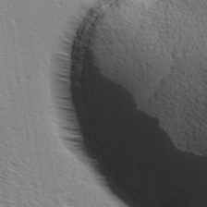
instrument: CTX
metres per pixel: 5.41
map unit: Ave
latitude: 9.6883
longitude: -107.2915
